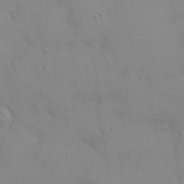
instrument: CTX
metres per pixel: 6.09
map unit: eHh
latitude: 21.4805
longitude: -61.5749
